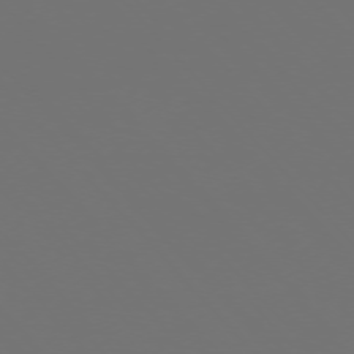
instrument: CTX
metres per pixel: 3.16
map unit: Ap
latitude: -75.7667
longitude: -76.0633
